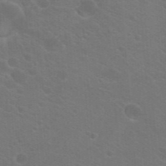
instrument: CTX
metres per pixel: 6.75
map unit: Hto
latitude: 23.1781
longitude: -36.3467
